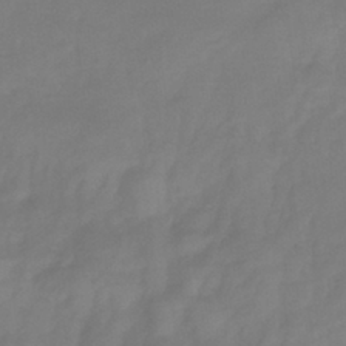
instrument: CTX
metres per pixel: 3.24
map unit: eHb
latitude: -31.9367
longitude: 74.7275
